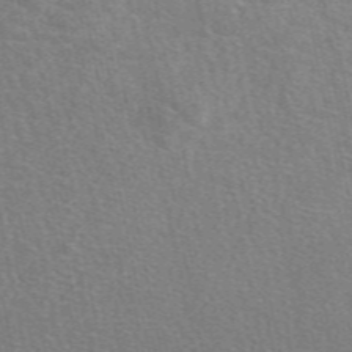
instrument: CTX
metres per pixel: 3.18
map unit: eAb
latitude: 49.2159
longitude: 115.6344
